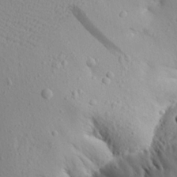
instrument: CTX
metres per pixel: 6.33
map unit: Aa
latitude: 20.2712
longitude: -148.5735
